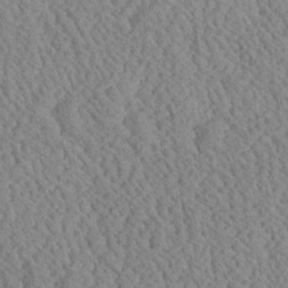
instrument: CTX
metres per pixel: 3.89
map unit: Ave
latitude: 24.2333
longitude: -134.8002
